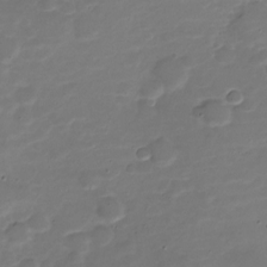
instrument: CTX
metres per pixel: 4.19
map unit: Nve
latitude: -20.9541
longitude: 104.3306
